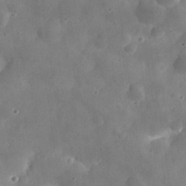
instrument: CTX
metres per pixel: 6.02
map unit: eHh
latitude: 29.4048
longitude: -73.7450
